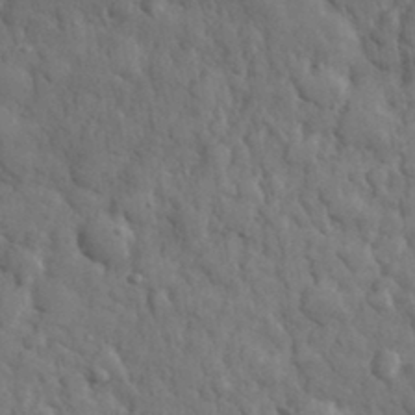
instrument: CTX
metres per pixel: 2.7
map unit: eHh
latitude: 32.5357
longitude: -70.5923
